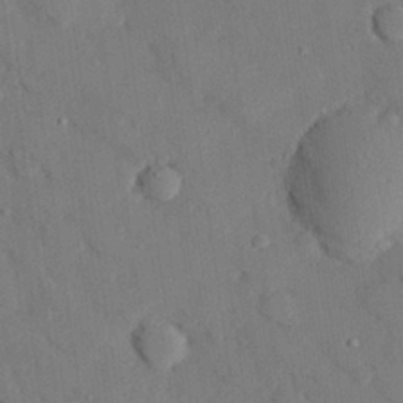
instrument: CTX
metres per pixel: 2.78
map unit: eHh
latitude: 27.6505
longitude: -80.3467
